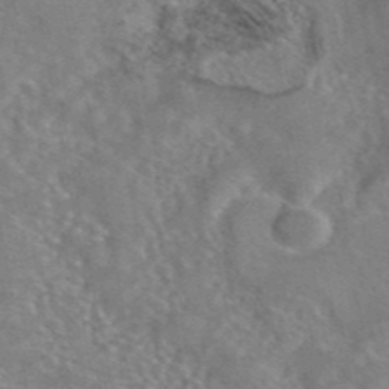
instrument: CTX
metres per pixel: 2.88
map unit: eAb
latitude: 45.1403
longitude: 106.7275
